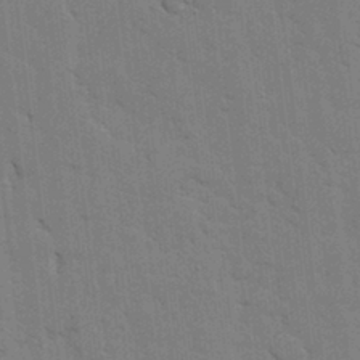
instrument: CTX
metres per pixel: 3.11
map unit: lHvf
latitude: 17.9150
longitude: -113.5938
